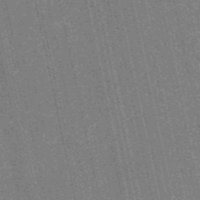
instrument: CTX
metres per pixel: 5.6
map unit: HNb
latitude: -53.8800
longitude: -38.2333
